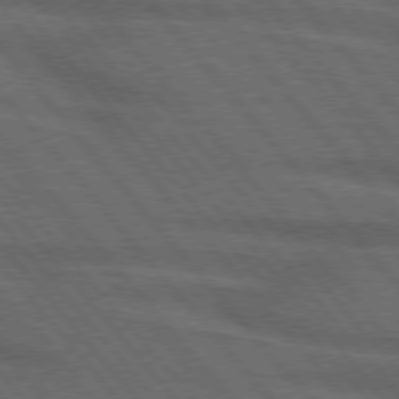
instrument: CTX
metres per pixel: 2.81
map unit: lApd
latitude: 75.8961
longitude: -83.9528
